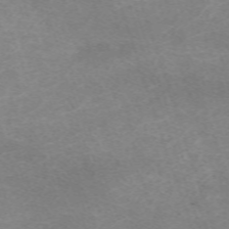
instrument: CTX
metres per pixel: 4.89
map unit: eHh
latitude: -64.1228
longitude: 50.0472
